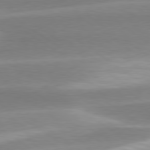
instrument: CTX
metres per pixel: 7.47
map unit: Hpe
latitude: 79.3482
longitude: -130.1956
